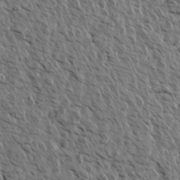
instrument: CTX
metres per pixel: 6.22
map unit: Aa
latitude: 14.2145
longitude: -143.2915
